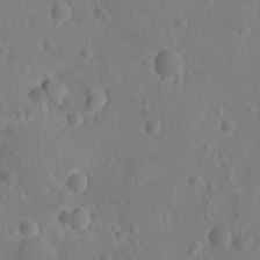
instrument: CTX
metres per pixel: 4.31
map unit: Ht
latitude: -10.1417
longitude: -23.1214
